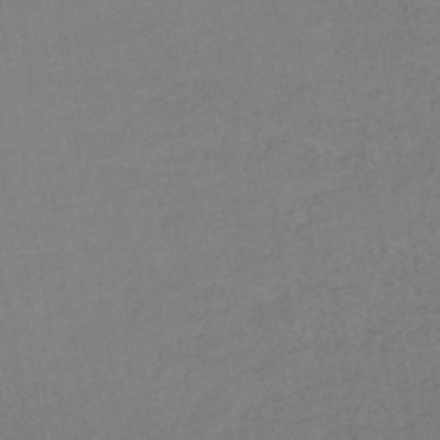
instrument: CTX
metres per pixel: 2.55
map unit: lHb
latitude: -43.1053
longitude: 74.8975
